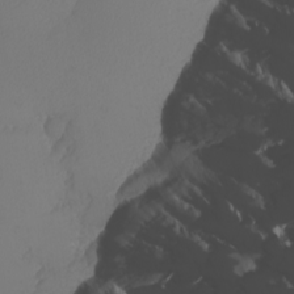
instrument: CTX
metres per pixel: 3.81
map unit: eHh
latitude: -5.4076
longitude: -87.6316
